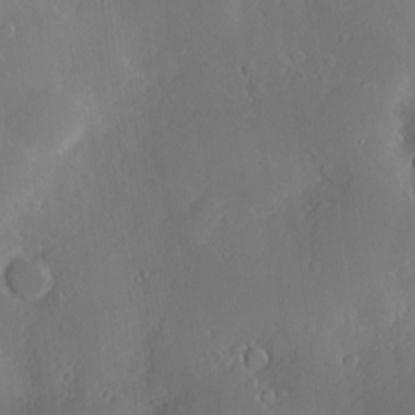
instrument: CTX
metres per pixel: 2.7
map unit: Hve
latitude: -9.1242
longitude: 175.8422
